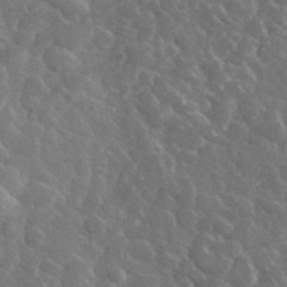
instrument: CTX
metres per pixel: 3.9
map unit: lHvf
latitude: 37.0081
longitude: -89.9151
